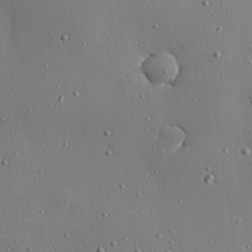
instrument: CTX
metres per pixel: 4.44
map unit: Hve
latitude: 26.4790
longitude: -92.5356
